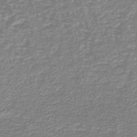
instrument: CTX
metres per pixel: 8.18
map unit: lHb
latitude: -46.7274
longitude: 60.4440
